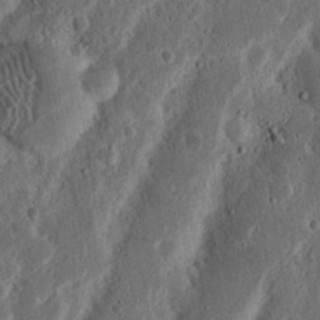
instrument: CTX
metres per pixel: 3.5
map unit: Nhu
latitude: 15.3482
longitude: -74.3467
